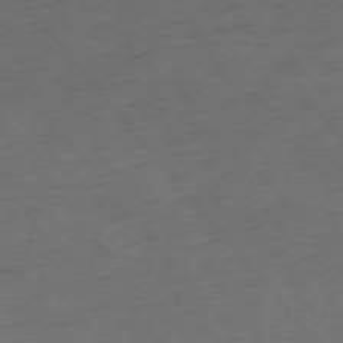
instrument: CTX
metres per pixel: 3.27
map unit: Ap
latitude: -75.6722
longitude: -66.7624
